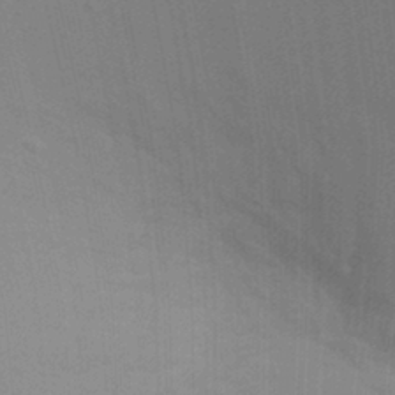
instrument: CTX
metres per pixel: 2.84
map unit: Ht
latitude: -0.2173
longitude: -17.4615
